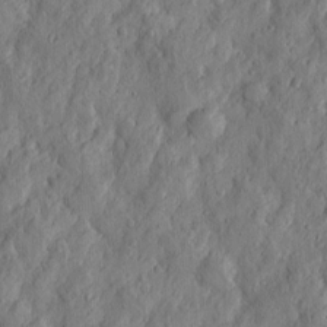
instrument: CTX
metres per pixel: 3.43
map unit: Htu
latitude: -3.5966
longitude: 158.3495
